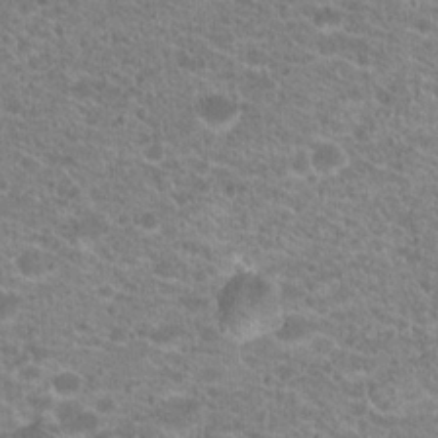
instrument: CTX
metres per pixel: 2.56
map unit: Hto
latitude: 20.2712
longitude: -38.9325
